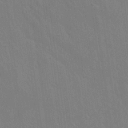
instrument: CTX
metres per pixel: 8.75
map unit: lAvf
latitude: 14.3657
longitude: -126.8380
